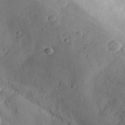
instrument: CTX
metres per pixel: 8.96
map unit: eHh
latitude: 29.4426
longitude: -73.6505
